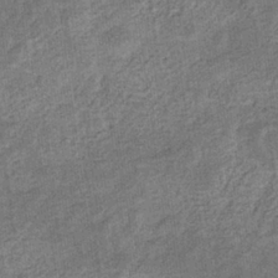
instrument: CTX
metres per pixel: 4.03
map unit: eHb
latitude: -36.0661
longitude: 80.0283
